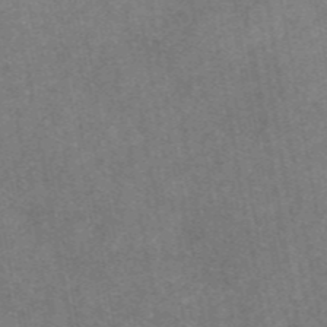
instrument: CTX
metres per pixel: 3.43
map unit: eAb
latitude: 46.7813
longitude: 120.7841
